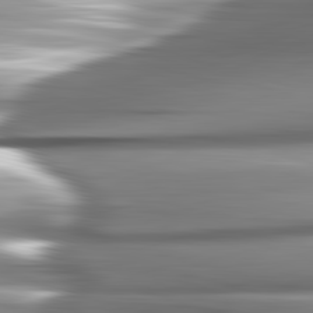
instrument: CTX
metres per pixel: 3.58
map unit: lApd
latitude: 82.6490
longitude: -140.5356
